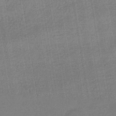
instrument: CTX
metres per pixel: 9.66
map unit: HNhu
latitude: -42.7841
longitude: 95.6721
